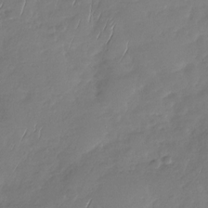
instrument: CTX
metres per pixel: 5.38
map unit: Nhu
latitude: -29.2565
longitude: -60.7435
